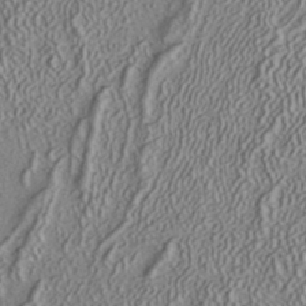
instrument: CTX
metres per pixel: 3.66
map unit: ANa
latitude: 36.3467
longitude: 12.7841
